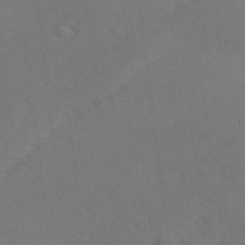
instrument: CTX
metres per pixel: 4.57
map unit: Ave
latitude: -8.3495
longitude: -120.8002
